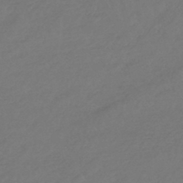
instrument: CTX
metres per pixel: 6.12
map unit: lHb
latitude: -45.0298
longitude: 69.0297
